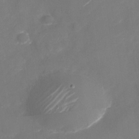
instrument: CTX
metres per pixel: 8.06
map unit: Nhu
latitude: -29.1620
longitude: -74.0444
